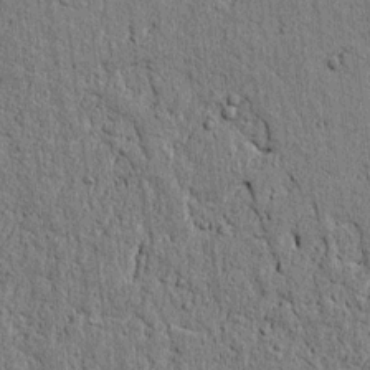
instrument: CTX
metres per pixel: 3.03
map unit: lAvf
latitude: 6.6301
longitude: 164.9164
